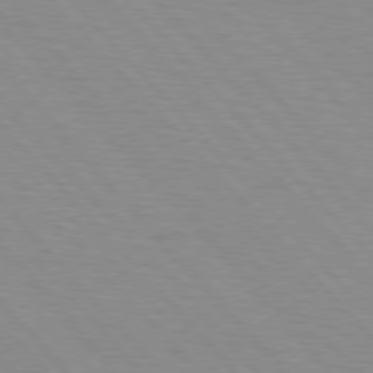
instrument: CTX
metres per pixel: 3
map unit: Hpe
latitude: 76.6112
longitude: -154.0633
